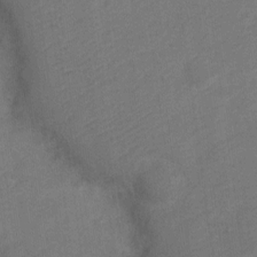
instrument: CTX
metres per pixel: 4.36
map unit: Nve
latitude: -20.1039
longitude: 108.3684
